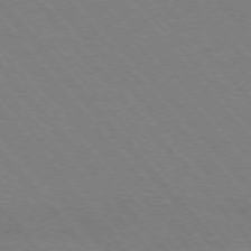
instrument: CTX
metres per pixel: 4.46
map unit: Hpe
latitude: -76.1606
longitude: -13.2348
